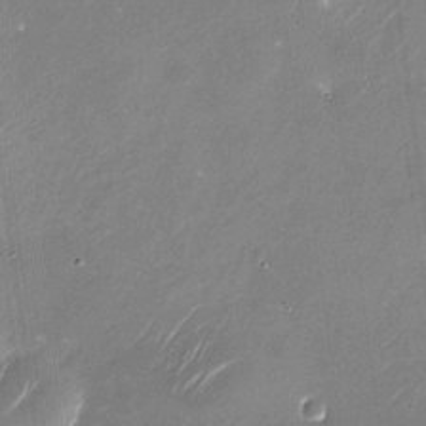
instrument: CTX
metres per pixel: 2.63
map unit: Nhu
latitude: -29.0864
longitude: -75.3860
